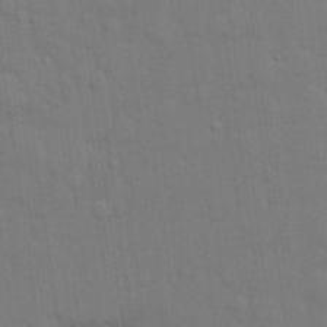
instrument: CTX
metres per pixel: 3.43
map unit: lHvf
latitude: 22.9892
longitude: 142.1794
